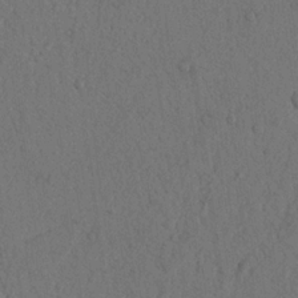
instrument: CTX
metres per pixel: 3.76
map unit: Nhu
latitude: 20.7435
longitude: -75.8772
